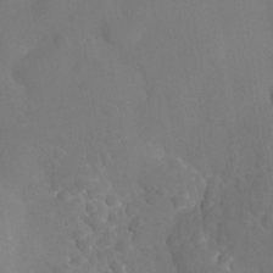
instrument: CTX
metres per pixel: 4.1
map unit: Nhe
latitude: -36.3873
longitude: -130.4412
